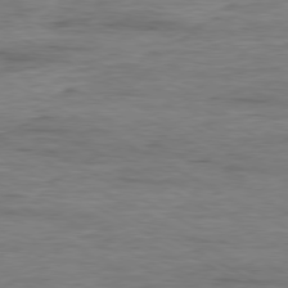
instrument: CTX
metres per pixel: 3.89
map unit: Ap
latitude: -79.8233
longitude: -83.2537
